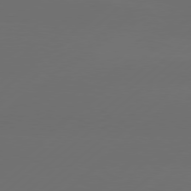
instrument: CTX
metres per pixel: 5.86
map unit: Hpe
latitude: 78.2145
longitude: -132.3656
